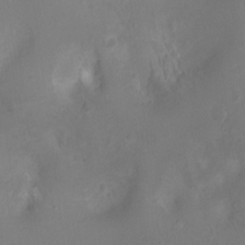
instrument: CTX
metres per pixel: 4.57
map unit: Ht
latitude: -3.7099
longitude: -16.6679
